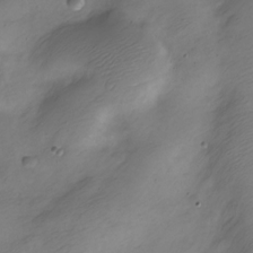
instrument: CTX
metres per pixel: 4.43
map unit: Nve
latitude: -23.4832
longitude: 106.0472
